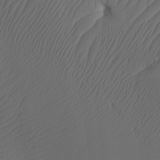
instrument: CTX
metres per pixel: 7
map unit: Htu
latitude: -8.0283
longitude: -66.1766
